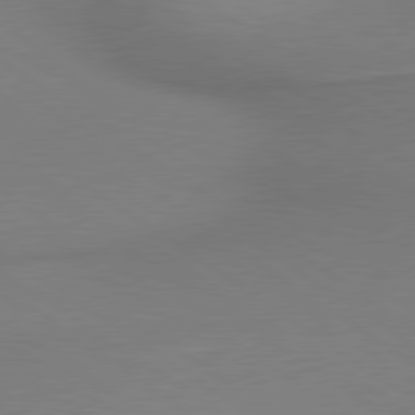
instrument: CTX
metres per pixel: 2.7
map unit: lApd
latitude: 79.3482
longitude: 178.4629
